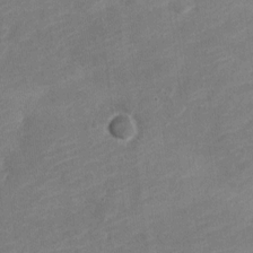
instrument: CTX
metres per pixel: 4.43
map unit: Nve
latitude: -18.5007
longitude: 109.0297
